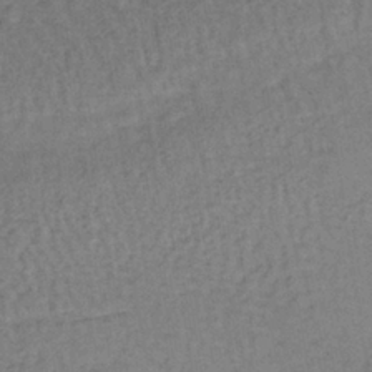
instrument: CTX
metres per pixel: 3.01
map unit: lHb
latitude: -37.5399
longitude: 59.7477
